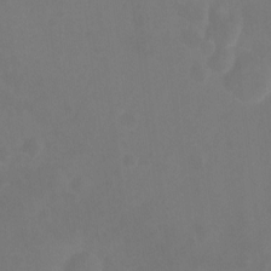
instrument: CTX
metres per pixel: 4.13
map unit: Hto
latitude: -7.6910
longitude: -39.2348
